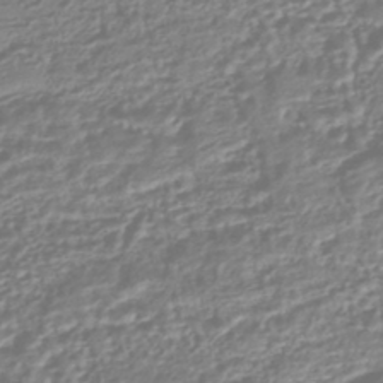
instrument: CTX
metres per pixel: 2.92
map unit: HNhu
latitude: -44.6519
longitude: 100.0472
